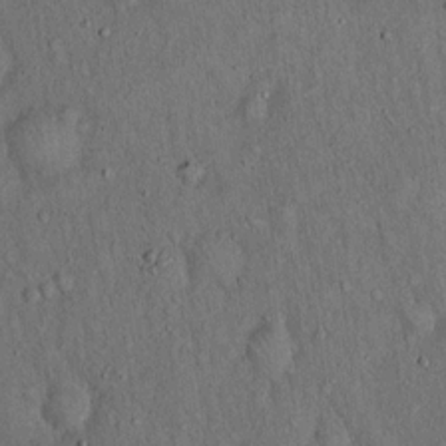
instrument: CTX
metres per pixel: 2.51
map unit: Hto
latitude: 15.0837
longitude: -58.5924
